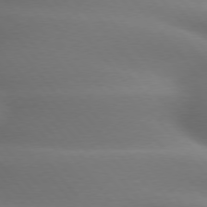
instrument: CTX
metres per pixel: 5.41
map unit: lApd
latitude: 75.7639
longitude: -60.8380
